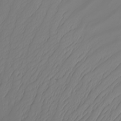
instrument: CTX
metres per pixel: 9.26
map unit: Nhu
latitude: -7.0675
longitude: -93.6882
